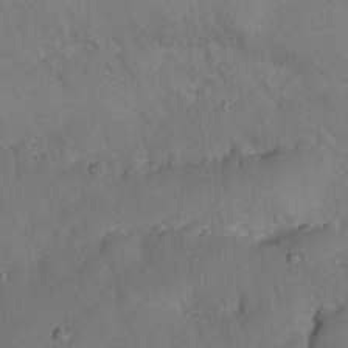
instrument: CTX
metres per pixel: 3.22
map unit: Nhu
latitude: 25.9150
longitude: -71.6316
